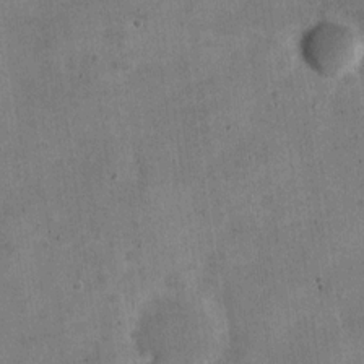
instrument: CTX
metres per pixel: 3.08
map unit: Nve
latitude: -24.8408
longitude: 105.6155
